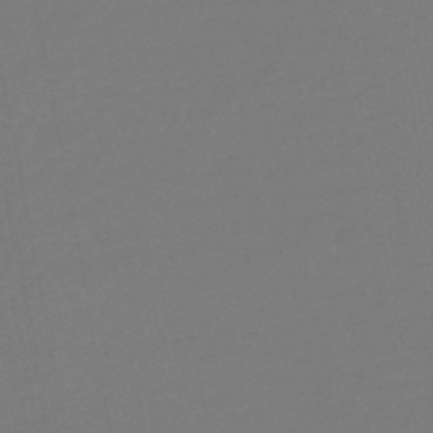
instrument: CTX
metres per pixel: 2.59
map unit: eHb
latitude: -46.9730
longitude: 88.6707
